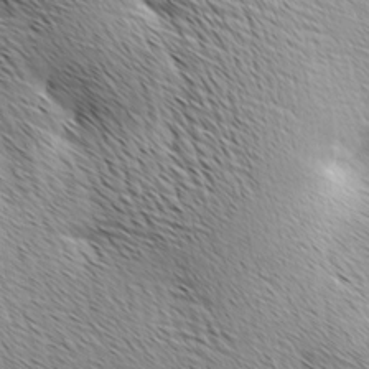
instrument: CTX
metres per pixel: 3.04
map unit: lAa
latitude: 9.9528
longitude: -107.5749
